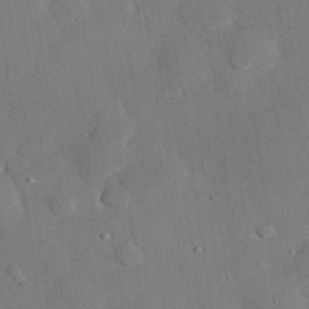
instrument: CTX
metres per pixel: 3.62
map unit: eHh
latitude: 28.1578
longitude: -80.7246
